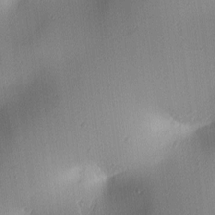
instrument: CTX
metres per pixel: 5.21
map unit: lAa
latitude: 2.8380
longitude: -116.3089
